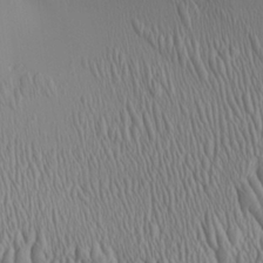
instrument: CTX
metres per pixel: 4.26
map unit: Aa
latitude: 25.6882
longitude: -135.7638
